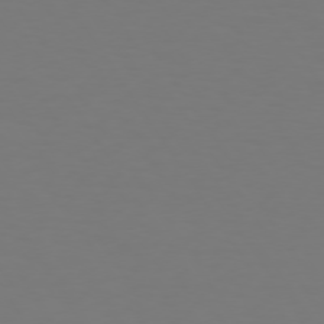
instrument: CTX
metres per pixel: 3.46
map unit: Hpe
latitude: 73.4994
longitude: -122.8758
